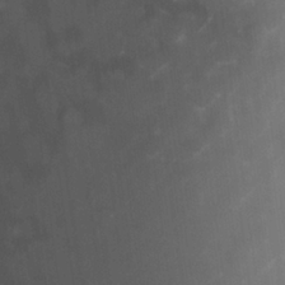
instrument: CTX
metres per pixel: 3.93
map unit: HNhu
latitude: 0.7057
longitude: -3.8772
